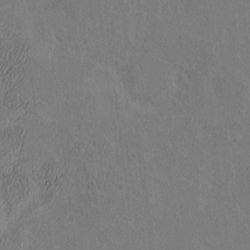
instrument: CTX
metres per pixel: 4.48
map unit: eHh
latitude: -3.0675
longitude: 17.8045
